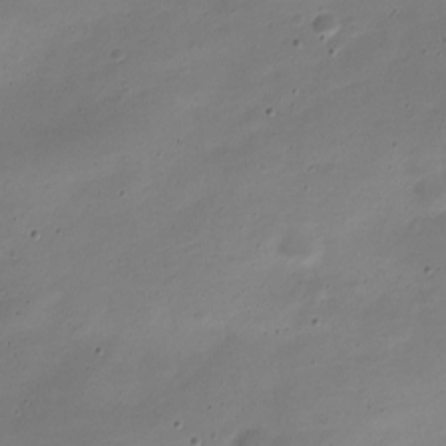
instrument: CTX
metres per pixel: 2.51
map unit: Nve
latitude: -21.8611
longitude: 105.2754
